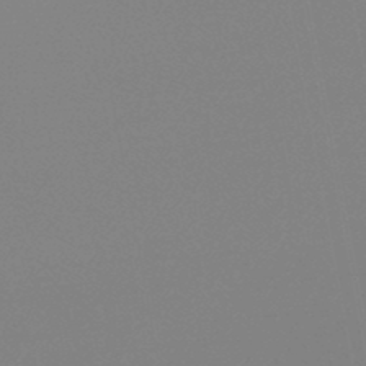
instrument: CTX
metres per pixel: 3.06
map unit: lHb
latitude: -46.2928
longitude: 69.2187
